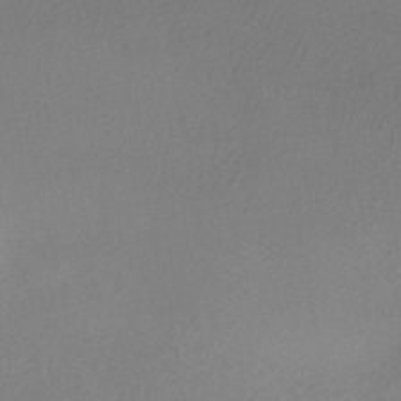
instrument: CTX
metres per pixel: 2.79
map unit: HNhu
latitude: -40.6518
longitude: 94.9730
